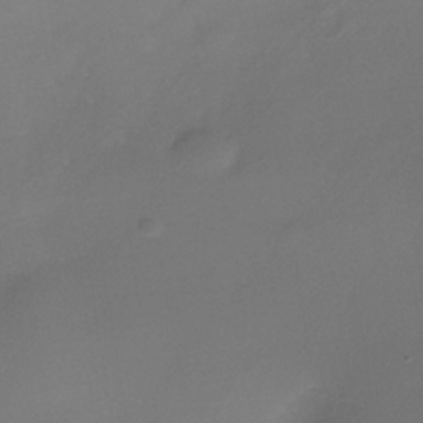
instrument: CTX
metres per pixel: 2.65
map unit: Nhe
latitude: -37.4265
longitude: -112.3656
